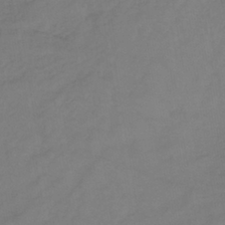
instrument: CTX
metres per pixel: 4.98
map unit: lHb
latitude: -38.3495
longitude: 70.8030
